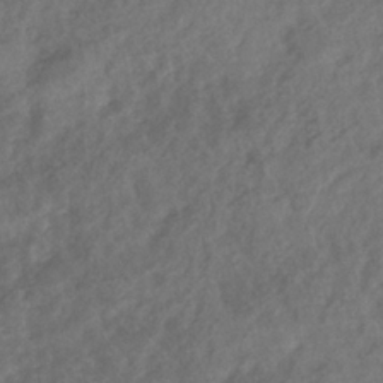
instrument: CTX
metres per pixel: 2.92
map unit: eHb
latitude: -34.1039
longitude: 79.9745
